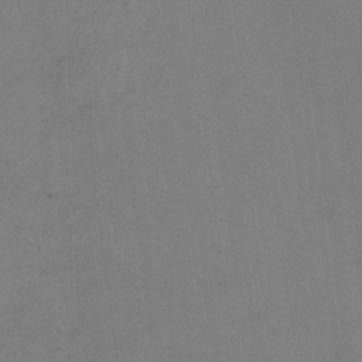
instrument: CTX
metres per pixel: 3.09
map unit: Ht
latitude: 9.9717
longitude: -32.8002
